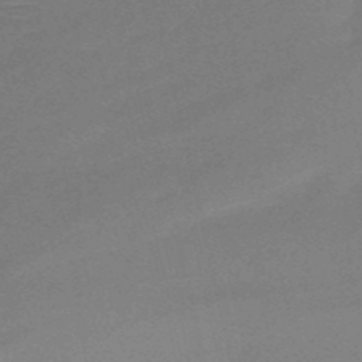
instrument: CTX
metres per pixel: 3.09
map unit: HNb
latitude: -51.0297
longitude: -41.9906
